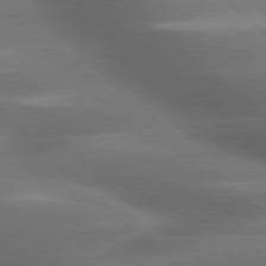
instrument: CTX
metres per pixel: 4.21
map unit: lApd
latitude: 79.3671
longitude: -116.4601
